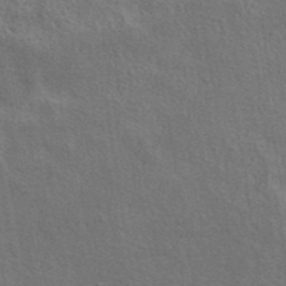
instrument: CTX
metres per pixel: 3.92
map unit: eAb
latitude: 41.1592
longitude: 103.7289
